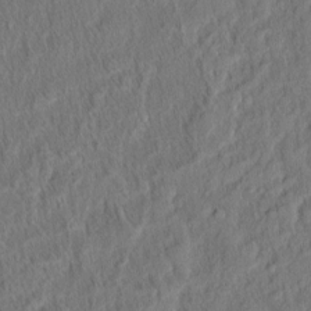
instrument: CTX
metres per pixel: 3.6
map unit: eHh
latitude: 5.7827
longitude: -76.7624
